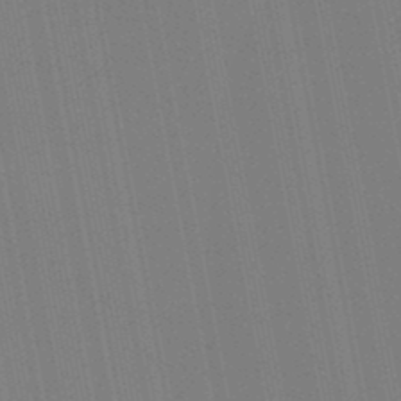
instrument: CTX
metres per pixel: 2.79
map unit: lHb
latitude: -47.5021
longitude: 68.4629
